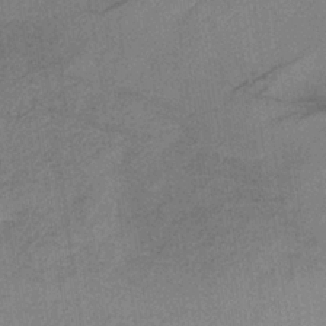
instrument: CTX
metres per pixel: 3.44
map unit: HNb
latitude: -33.6533
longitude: 62.7463
